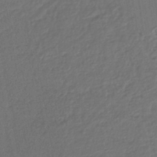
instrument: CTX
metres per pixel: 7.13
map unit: lHb
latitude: -43.5966
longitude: 68.5573
